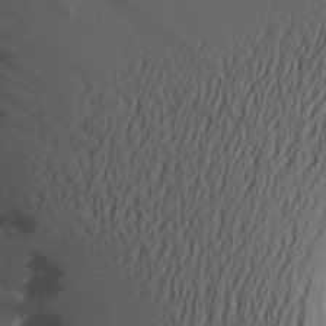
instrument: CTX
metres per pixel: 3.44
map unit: Aa
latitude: 21.5938
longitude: -145.9150
